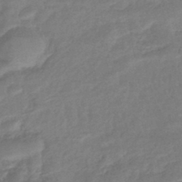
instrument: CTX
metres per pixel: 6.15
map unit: eHb
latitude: -43.3887
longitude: 84.7841
